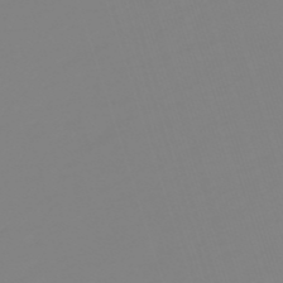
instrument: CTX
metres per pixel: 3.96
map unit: lHb
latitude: -49.4455
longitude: 81.9178
